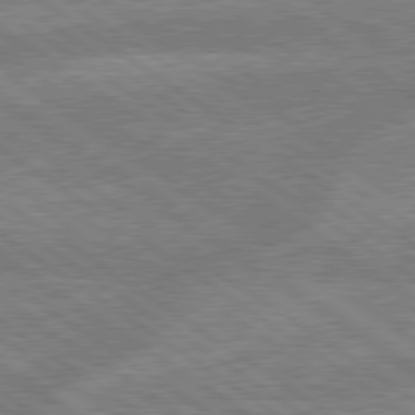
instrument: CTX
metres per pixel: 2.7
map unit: lApd
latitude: 79.4238
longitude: -161.6316
